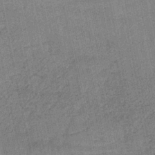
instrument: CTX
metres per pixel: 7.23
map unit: HNb
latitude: -35.7667
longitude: 56.0661
